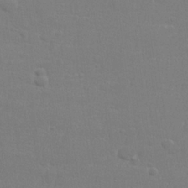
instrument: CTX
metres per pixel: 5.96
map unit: lHvf
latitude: 24.0633
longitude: 141.2187
